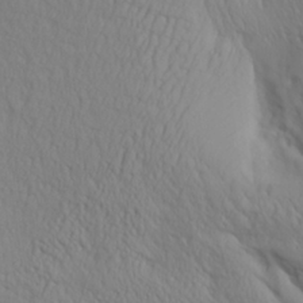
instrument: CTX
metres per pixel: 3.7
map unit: Aa
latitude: 26.5546
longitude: -133.0458
